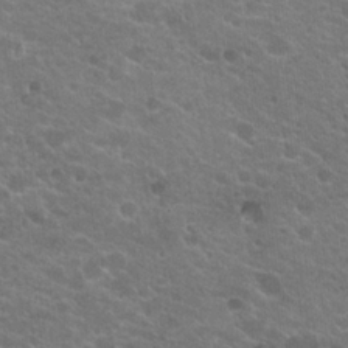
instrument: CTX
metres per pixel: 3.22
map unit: Hto
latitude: 20.1767
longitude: -35.8205
